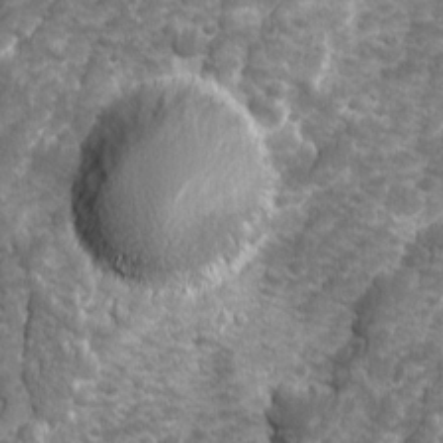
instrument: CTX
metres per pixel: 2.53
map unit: Ave
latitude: 16.1200
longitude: -133.8017
